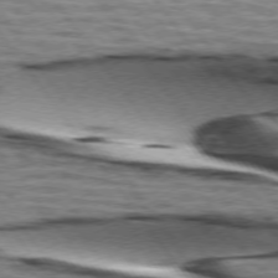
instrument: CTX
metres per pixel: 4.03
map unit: lApd
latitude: 74.4790
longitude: -53.5938
